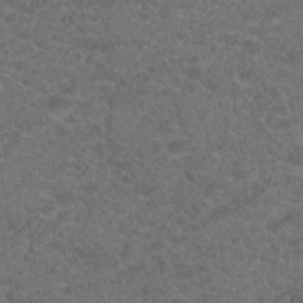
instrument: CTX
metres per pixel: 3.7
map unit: Hto
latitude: 19.5938
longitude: -38.9891
